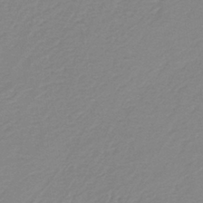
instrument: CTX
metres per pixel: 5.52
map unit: HNb
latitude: -40.3306
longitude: 51.4832
